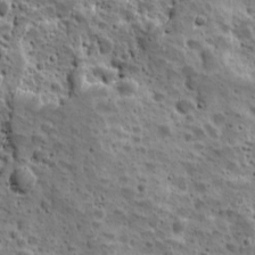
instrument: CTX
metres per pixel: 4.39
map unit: Ave
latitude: 10.4223
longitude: -105.0648
